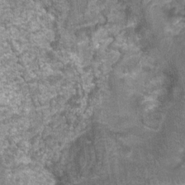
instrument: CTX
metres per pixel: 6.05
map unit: Nhu
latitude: 1.8772
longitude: -17.4804
